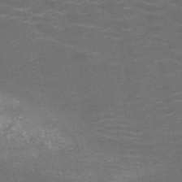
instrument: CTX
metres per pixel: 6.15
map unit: HNb
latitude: -51.3132
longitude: -48.7624
